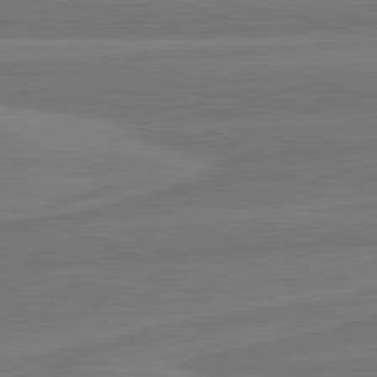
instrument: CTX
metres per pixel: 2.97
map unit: lApd
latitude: 82.1955
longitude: -173.6693
